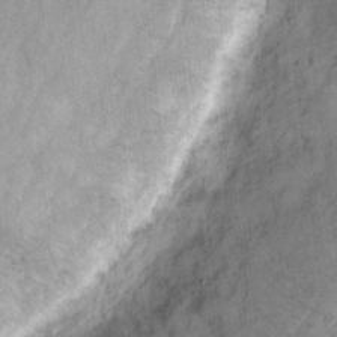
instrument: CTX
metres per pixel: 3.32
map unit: eHh
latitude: 9.8772
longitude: -64.5924
